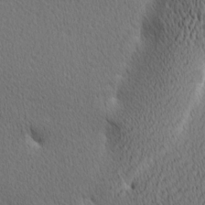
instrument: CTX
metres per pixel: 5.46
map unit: Ave
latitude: 11.5371
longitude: -107.4615
